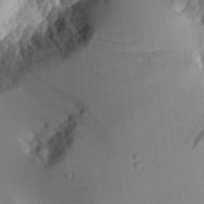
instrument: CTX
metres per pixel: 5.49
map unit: Aa
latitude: 11.0459
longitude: -127.7639
